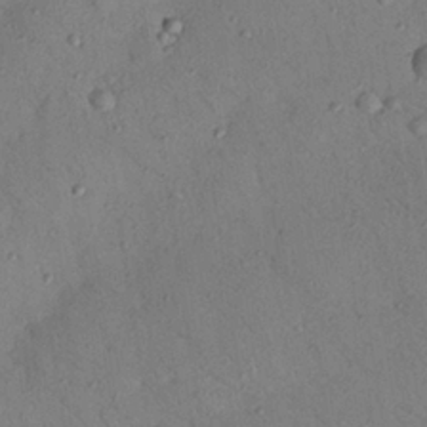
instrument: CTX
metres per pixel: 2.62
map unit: Nhu
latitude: 24.8002
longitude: -73.5938
